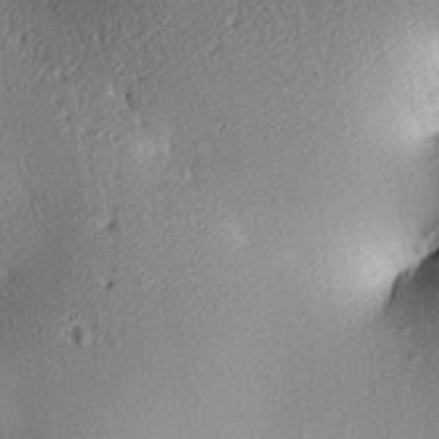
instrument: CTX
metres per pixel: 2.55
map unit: lAa
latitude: 3.9717
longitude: -116.3845
